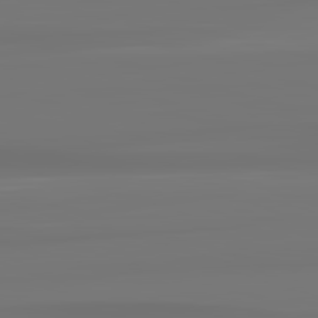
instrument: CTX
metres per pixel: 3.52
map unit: lApd
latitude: 83.3292
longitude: -130.4979
